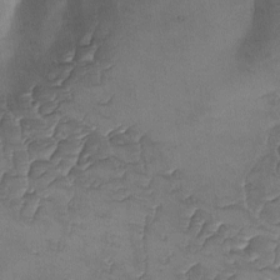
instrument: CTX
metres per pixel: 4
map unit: Ave
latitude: -9.8233
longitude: -122.5357
